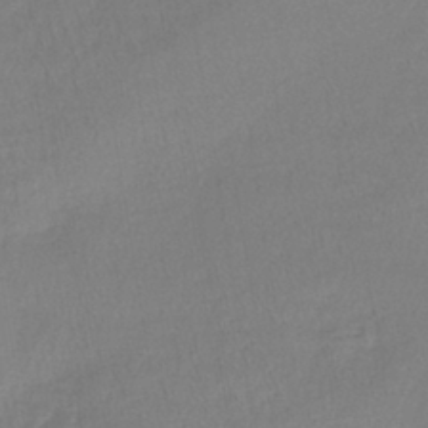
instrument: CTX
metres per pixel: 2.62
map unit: lHb
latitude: -42.1038
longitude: 58.9919
